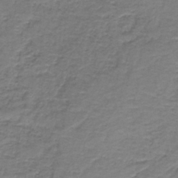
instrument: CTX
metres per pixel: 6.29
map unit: HNb
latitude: -37.4265
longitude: 51.6533
